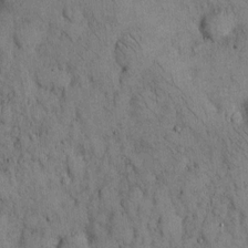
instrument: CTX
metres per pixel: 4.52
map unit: Hto
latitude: 12.2145
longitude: -59.8394
